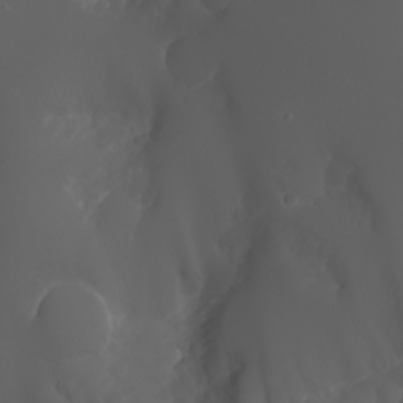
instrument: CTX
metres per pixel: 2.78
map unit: eHh
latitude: -5.5588
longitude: -87.5749
